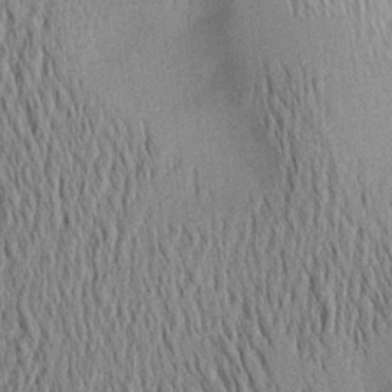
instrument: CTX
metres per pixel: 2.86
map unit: Aa
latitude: 19.6316
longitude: -144.3845
